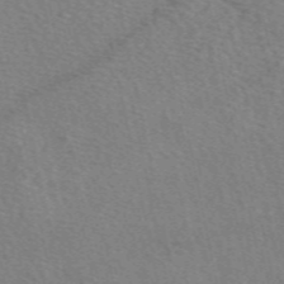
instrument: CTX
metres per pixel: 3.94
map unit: eAb
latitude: 50.4034
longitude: 116.2739
